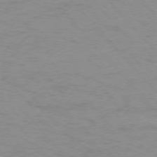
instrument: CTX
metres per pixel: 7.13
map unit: Ap
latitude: -77.1431
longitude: -84.0255
